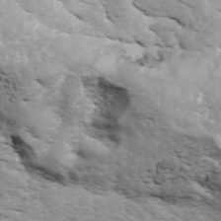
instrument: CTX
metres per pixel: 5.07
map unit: ANa
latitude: 42.9514
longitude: 47.1053
